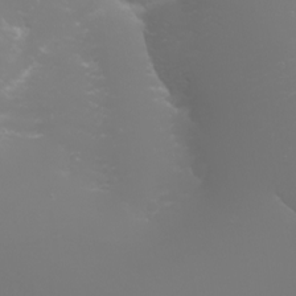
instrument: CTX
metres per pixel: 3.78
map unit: Nhu
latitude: -7.0108
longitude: -79.4805
